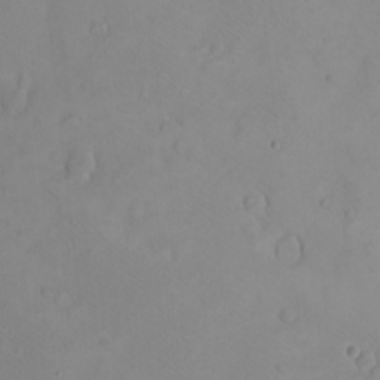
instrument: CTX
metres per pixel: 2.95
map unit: eHh
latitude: -8.5952
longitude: -69.3859
